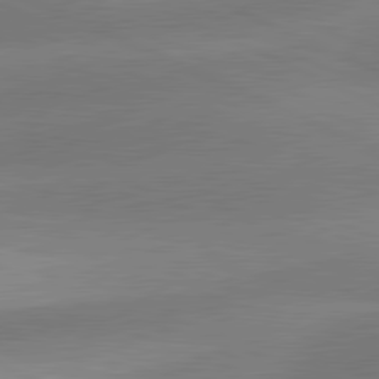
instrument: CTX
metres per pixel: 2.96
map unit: lApd
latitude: 81.1403
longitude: 125.4832
